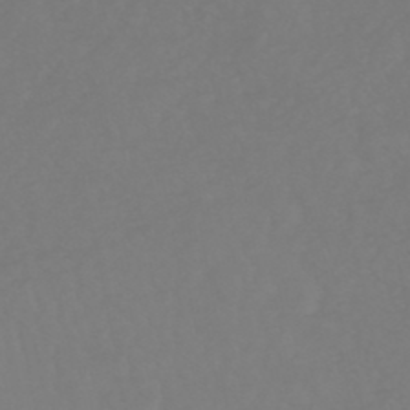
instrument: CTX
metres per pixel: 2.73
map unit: HNhu
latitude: -48.9164
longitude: 101.0486
